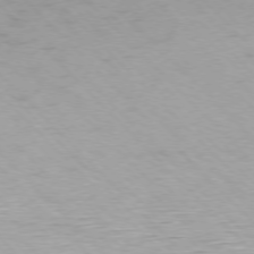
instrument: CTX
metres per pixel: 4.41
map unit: Ap
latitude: -77.0486
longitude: -65.3860
